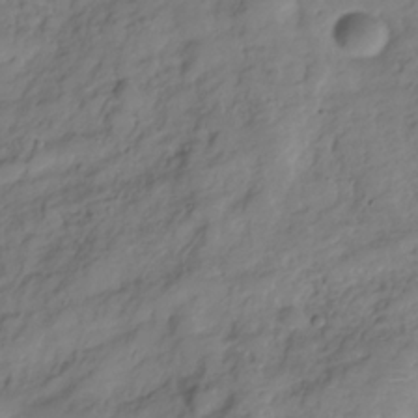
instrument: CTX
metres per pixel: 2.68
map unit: Hve
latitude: -29.0487
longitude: 91.2376
